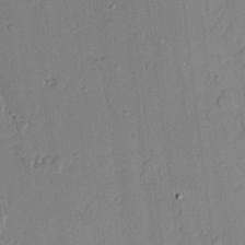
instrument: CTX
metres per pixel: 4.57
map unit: lAvf
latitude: 25.1970
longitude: -110.4601
